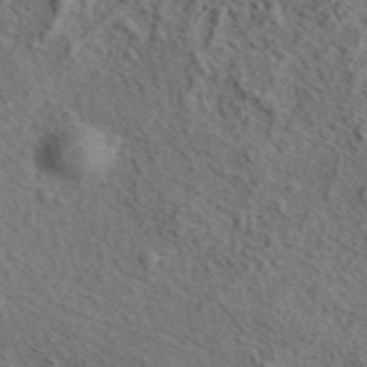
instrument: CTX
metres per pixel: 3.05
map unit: eAb
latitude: 43.7261
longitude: 115.2943
